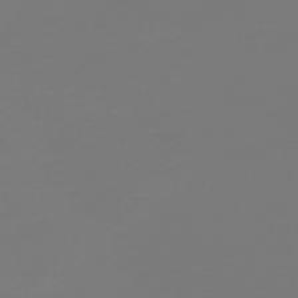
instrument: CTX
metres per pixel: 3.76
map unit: HNb
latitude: -45.7100
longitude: 51.7478
